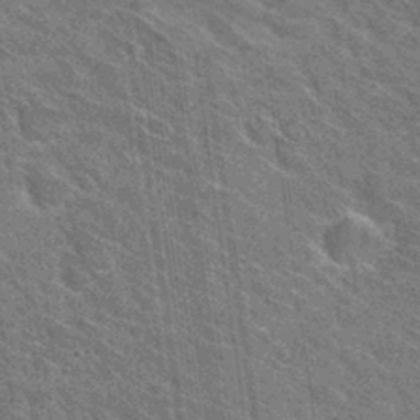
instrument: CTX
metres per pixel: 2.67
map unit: Hto
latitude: 31.7450
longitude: -44.3656
